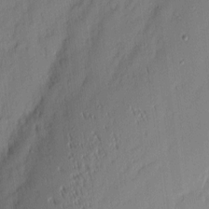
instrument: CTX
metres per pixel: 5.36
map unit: eHh
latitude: 3.6127
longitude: -76.6490
